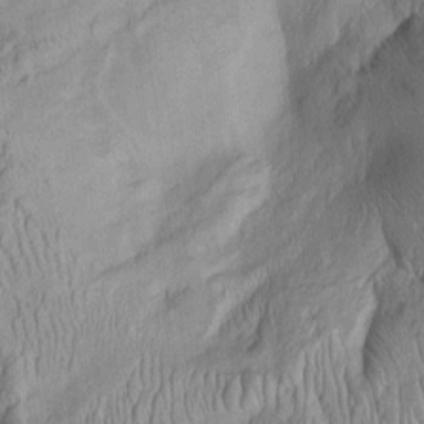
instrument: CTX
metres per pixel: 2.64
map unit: Htu
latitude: -5.8233
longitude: 153.0108
